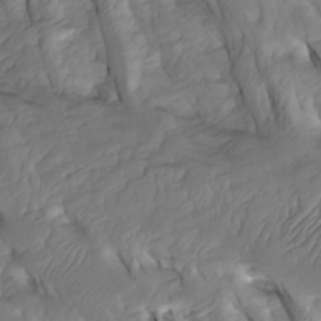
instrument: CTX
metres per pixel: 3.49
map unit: Htu
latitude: -5.3887
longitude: 150.3684
